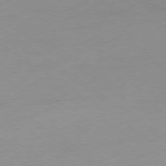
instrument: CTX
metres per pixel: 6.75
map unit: Ap
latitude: -79.0864
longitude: -67.0080
